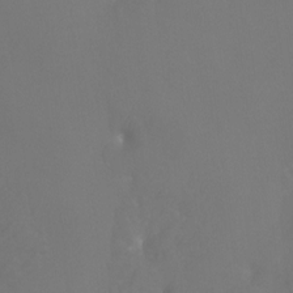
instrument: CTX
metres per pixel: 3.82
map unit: Htu
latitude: -7.4076
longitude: -33.4615
